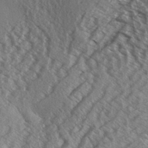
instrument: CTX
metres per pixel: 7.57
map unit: Aa
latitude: 32.0444
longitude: -138.1956
